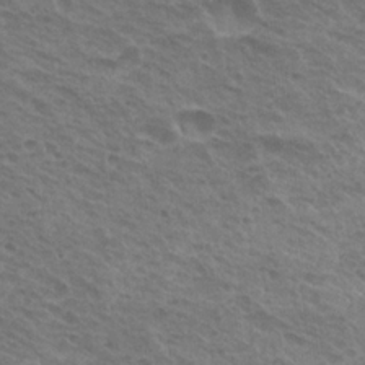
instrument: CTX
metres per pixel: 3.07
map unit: Nhu
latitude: 21.1781
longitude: -31.1781
